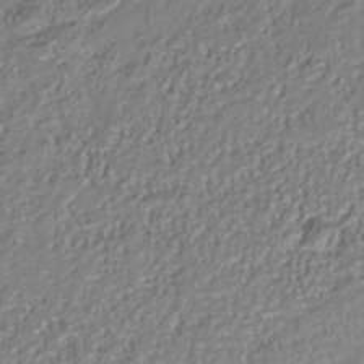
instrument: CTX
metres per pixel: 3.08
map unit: Nhu
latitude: -41.3509
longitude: -85.8017
